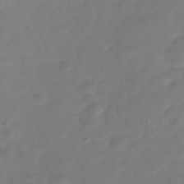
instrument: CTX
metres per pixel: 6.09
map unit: Hve
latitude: -31.2187
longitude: 92.2928
